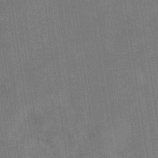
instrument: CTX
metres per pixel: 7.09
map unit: eHb
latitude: -34.8975
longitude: 73.7477
